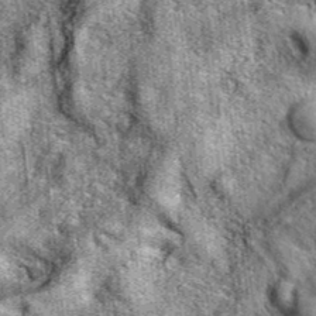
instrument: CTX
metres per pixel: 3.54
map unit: eAb
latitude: 36.2522
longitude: 107.5399
